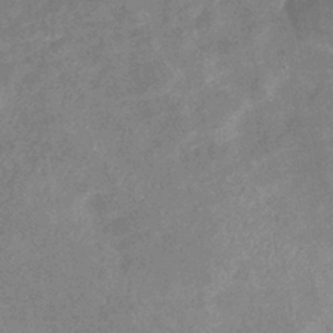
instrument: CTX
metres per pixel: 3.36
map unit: eHb
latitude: -37.6721
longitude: 76.9164
